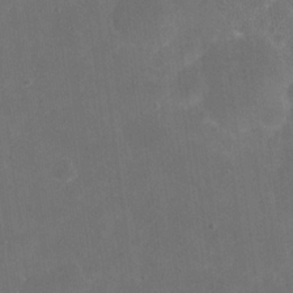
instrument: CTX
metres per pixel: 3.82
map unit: eHh
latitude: 19.7638
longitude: -65.8772
